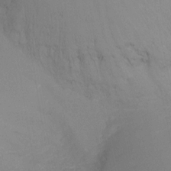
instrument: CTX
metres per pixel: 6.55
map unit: Nhu
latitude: -8.5952
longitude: -49.7261
